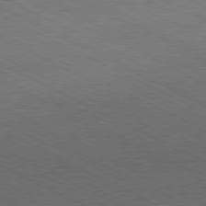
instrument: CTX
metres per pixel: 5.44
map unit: Hpe
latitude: -81.1620
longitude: 18.2928
